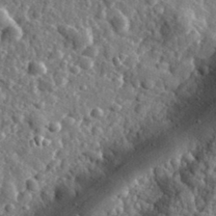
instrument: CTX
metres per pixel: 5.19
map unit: eHh
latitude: 35.1592
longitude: -80.0255
